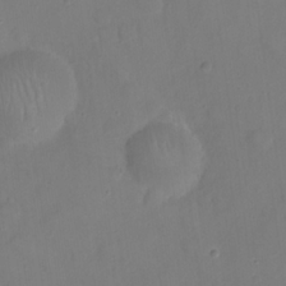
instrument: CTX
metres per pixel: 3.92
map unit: eHh
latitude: 22.1578
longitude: -62.5546
